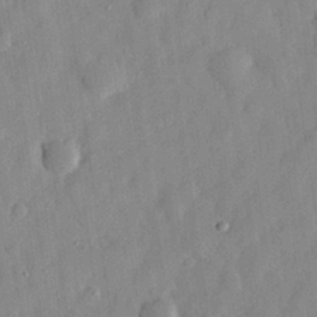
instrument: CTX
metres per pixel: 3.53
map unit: eHh
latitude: 29.1214
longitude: -74.7246
